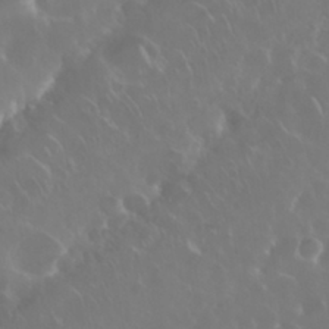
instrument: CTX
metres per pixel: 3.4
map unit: Nhu
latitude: 29.3293
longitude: -60.1955
